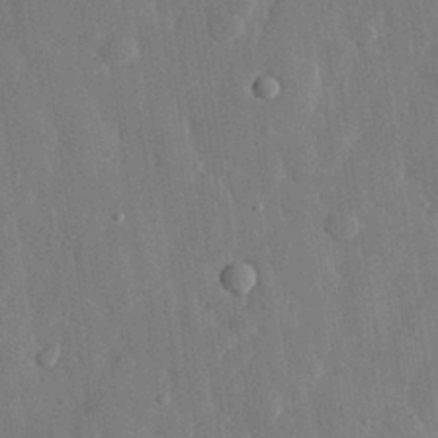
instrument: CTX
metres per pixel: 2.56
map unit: eHh
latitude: 28.7246
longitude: -79.6127
